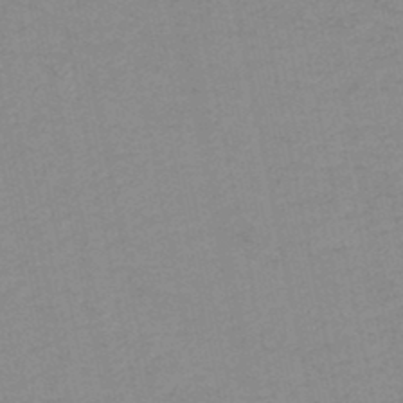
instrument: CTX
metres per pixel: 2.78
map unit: lHb
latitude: -46.7085
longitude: 61.0298
